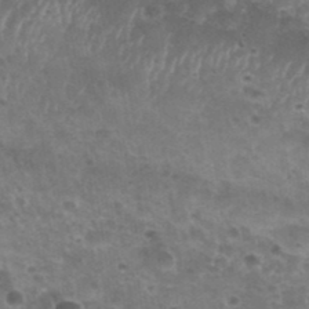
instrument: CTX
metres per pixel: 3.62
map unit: Nhu
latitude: 28.2522
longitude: -55.0458
